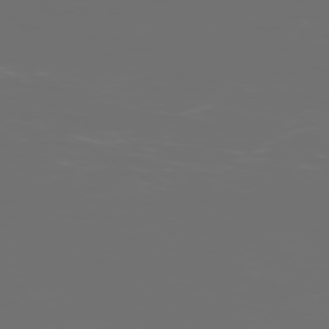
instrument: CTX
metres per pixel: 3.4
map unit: Ap
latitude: -77.8989
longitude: -62.1578
